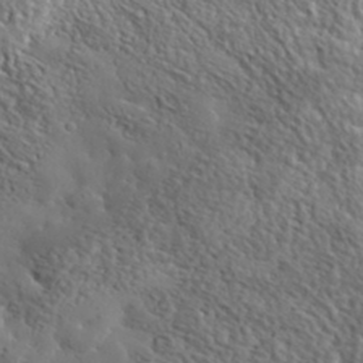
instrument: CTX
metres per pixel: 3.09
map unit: eHh
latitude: 36.1578
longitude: -80.4979
